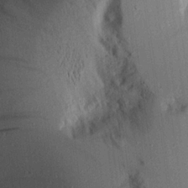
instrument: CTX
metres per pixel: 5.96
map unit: Aa
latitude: 16.0822
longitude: -148.0255
